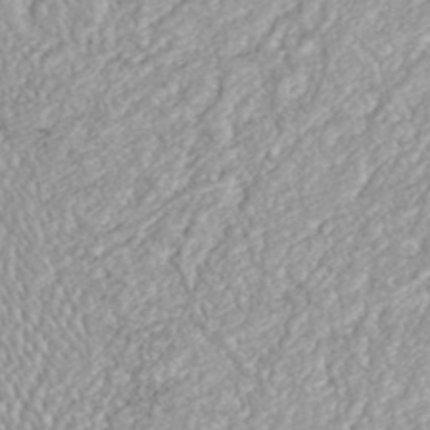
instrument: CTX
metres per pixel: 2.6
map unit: HNhu
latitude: -46.6518
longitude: 97.9367
